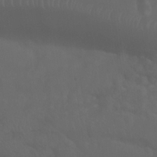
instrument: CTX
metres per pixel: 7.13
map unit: Nhu
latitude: 22.9325
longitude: -65.3293
